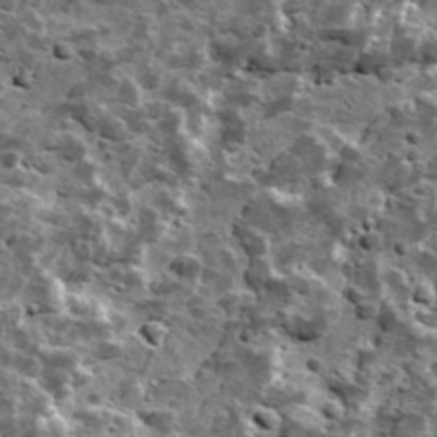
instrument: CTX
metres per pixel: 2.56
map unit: Ave
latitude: 17.1214
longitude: -134.6679
